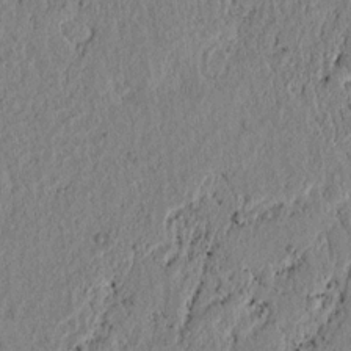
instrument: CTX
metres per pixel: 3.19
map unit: lAvf
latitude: 6.8380
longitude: 163.8422
